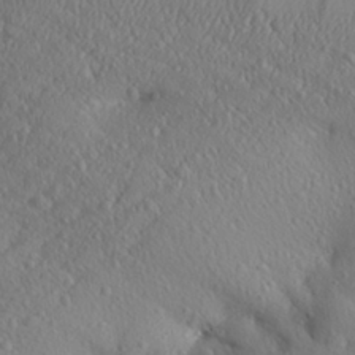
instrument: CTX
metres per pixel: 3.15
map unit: Aa
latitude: 28.2144
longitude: -144.8002
